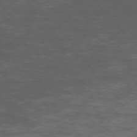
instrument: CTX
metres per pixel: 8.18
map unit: Hpe
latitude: -72.7274
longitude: 8.3684
